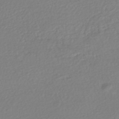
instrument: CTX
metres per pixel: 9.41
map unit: HNhu
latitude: -47.5777
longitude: 103.4454
